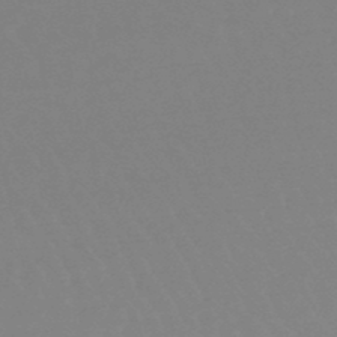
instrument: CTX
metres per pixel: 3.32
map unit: lHb
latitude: -48.3496
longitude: 72.0094
